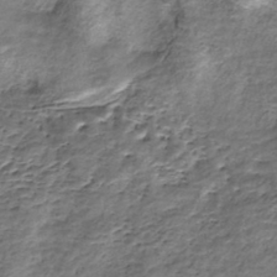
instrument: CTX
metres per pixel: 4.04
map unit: Nhe
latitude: -45.8422
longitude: 153.2376
